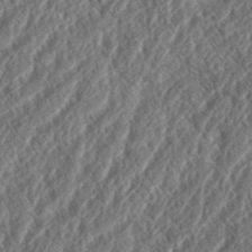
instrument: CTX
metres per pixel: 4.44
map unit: eHh
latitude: 37.2159
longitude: -138.4034
